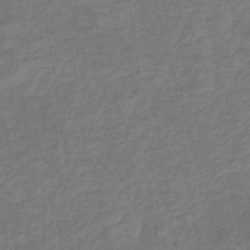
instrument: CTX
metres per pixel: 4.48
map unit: eHb
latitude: -32.9164
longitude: 73.0675
